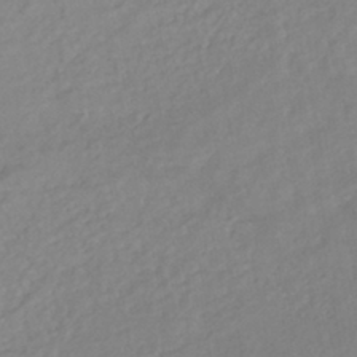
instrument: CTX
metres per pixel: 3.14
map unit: HNhu
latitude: -44.0472
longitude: 103.3132
